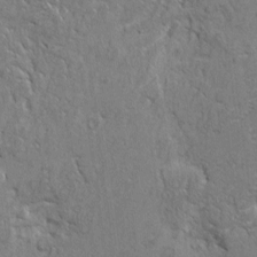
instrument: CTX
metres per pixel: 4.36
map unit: eHh
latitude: 2.6490
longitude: -78.1200
